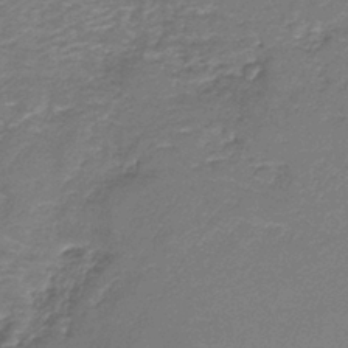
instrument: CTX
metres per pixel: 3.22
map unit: HNb
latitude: -36.8219
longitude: 51.0675
